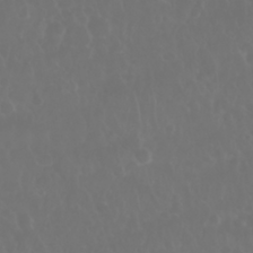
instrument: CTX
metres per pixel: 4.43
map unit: Nhu
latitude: 28.3278
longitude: -64.0822
